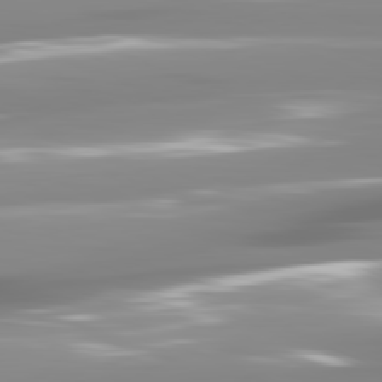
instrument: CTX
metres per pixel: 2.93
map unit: lApd
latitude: 81.6127
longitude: -138.8758
